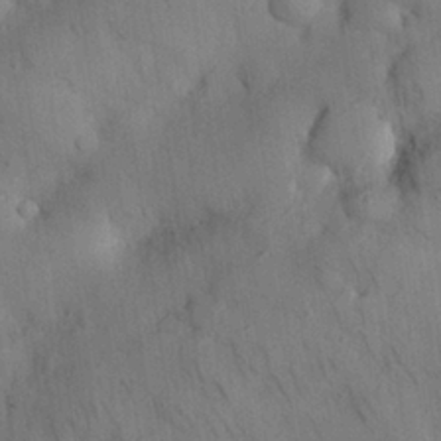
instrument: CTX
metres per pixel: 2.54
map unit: Nhu
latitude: 26.2334
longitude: -71.9906
